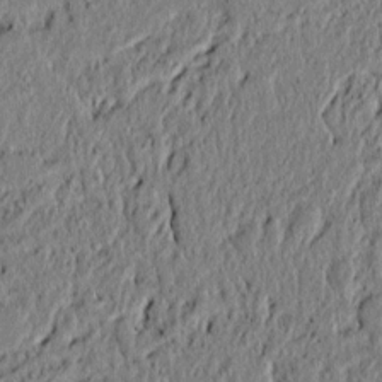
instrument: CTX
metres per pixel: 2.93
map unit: lAvf
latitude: 6.7246
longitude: 167.3132
